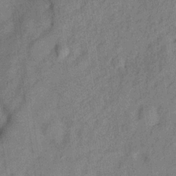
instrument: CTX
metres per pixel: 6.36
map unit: Hve
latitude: -31.5021
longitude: 92.1039
